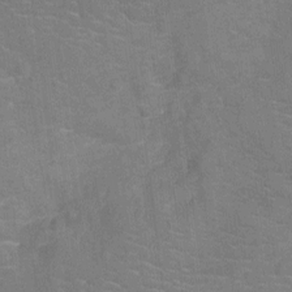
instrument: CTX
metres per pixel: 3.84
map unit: Ht
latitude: -12.7274
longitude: -25.3481
